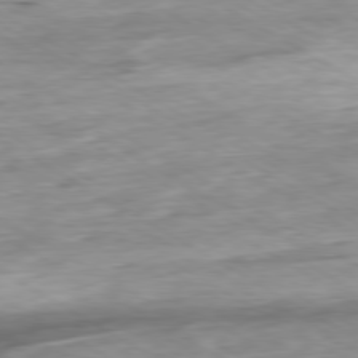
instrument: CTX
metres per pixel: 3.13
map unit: Ap
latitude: -79.9745
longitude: -88.0822
